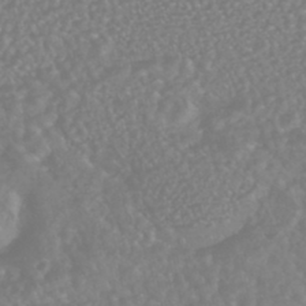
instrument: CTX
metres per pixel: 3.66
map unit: HNhu
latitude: -46.0283
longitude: 97.4455
